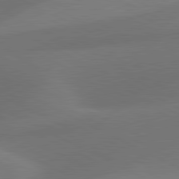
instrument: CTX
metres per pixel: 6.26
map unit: lApd
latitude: 81.1592
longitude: 128.9353
